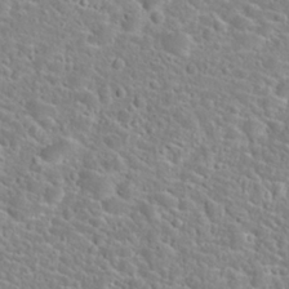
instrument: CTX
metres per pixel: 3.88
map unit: Hto
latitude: 24.4601
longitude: -49.3482
